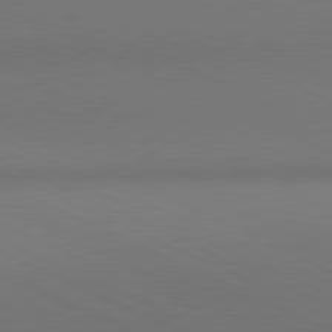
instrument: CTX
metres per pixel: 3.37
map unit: lApd
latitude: 81.1592
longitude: 144.1417
